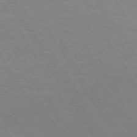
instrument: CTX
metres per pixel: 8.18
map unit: lApd
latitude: 72.7625
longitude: -57.4993
